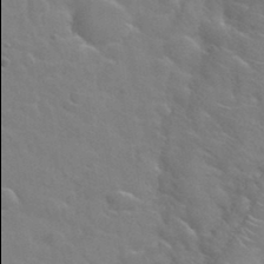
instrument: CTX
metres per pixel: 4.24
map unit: Hto
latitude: 34.8002
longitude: -49.9906
